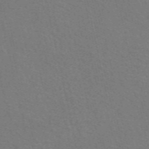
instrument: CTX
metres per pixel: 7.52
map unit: eAb
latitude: 51.2159
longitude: 111.0864
